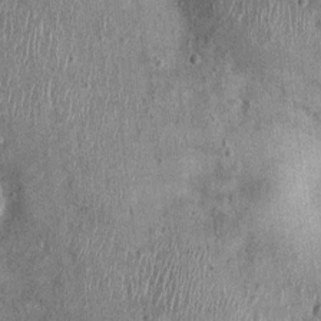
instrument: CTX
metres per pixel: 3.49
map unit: Nhu
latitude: 0.3467
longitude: -16.1955
